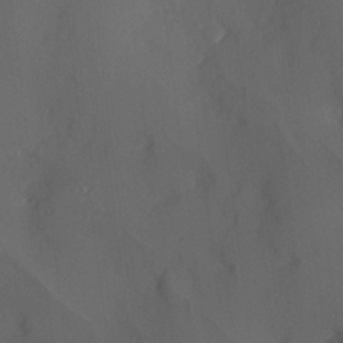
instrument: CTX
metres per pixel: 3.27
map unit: Hve
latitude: 13.0270
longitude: -90.0444
